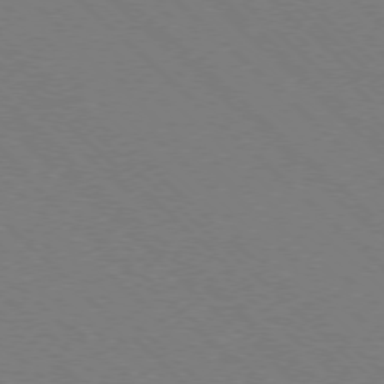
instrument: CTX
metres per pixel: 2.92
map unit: Ap
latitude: -77.3699
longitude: -65.8961
